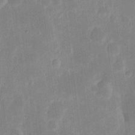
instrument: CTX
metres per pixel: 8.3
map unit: eHh
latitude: 6.8002
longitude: -70.3467
